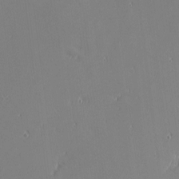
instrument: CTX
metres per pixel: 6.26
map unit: eHh
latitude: -3.2186
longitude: -81.3293
